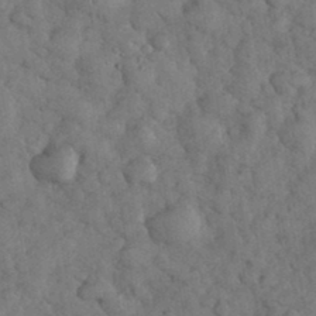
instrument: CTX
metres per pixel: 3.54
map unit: eHh
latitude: 34.2900
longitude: -68.3090
